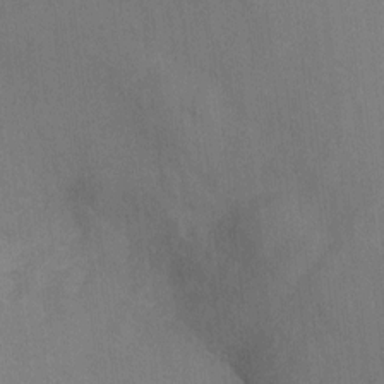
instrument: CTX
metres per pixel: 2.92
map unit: Ht
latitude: -0.9164
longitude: -33.3104
